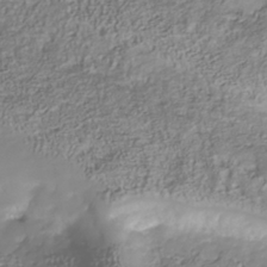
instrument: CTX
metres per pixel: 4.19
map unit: Nhu
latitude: -41.1620
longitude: -85.5749
